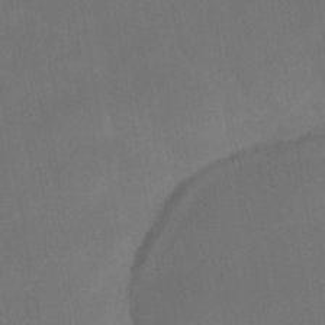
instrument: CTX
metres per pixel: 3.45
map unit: eHb
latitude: -43.8233
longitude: 87.9745
